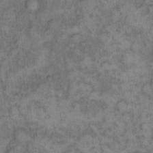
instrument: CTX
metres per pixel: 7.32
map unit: eHh
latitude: 12.8947
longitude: -64.1767
